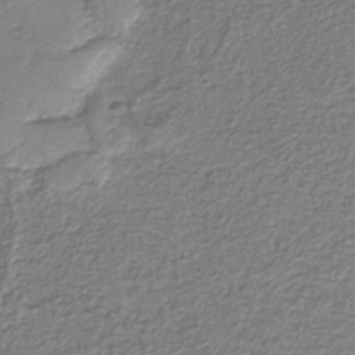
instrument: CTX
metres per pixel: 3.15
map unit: eAb
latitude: -38.0283
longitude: 52.4818
